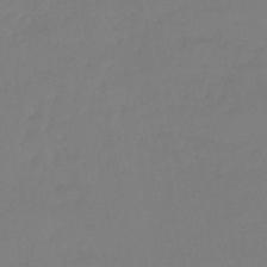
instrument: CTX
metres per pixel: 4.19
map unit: lHb
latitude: -43.0297
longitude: 59.4076
